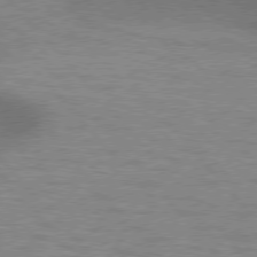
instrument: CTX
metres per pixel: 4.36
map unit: lApd
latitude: 76.4979
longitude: -62.1389
